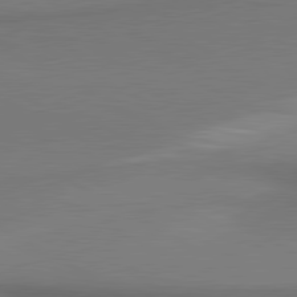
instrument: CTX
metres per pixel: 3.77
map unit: lApd
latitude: 81.0080
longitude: 174.9730
